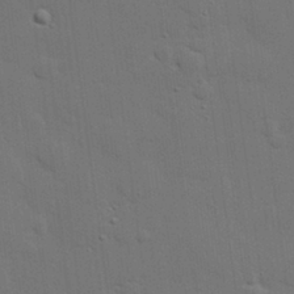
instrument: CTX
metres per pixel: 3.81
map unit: eHh
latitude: 27.1403
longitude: -81.7261
